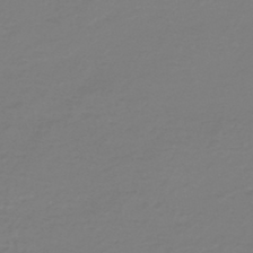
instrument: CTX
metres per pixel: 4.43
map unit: HNb
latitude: -46.3684
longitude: 53.9745
